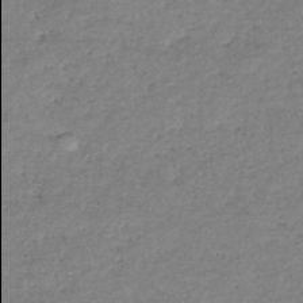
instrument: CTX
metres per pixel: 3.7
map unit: eHb
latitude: -38.0094
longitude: 78.0094
